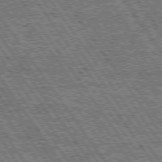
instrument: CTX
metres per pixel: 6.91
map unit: Hpe
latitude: 75.2726
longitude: -153.8017
